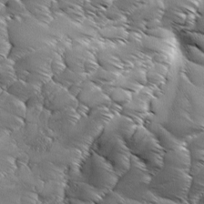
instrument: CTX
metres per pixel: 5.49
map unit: Ave
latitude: 1.4615
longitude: -114.0444
